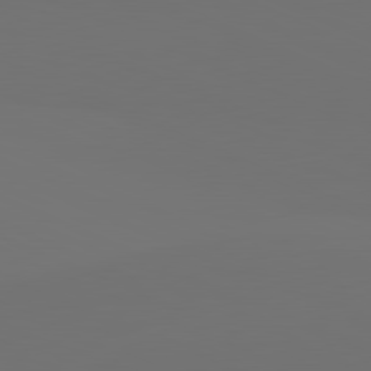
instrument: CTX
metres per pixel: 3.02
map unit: lApd
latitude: 81.6127
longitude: 147.3698
